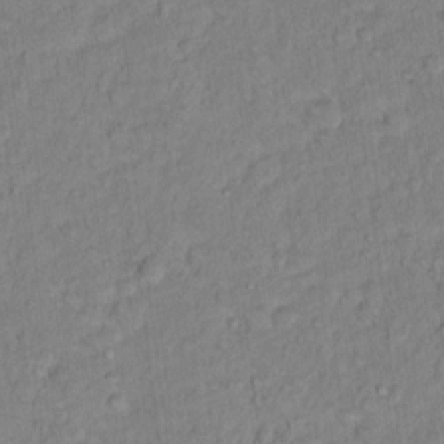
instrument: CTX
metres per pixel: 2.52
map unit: Hto
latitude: 13.4616
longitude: -37.4805
